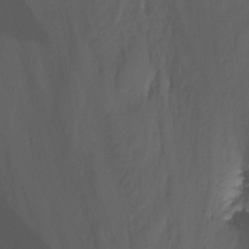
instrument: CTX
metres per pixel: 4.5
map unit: Nhu
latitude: -12.0661
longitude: -49.2348
